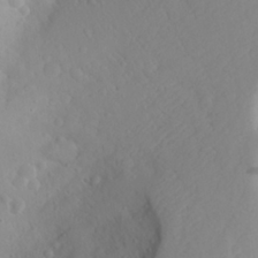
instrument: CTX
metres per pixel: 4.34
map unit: Aa
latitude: 26.6302
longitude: -147.0648
